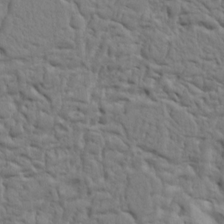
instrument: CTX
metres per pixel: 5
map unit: Ht
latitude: 8.2523
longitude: -76.5545
